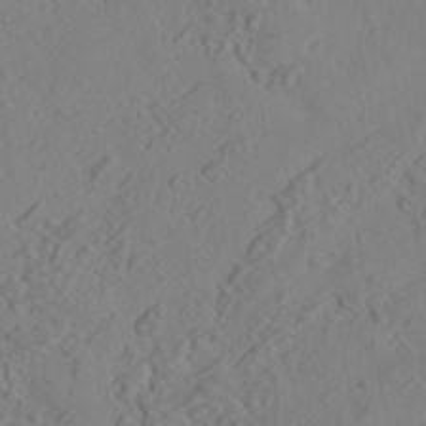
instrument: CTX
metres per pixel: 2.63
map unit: HNhu
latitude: -42.0661
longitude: 101.5210
